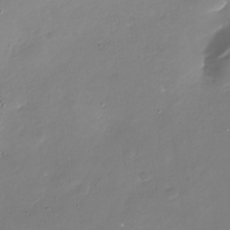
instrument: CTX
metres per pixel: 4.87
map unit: Nhu
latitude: -28.9353
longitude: -75.7639
